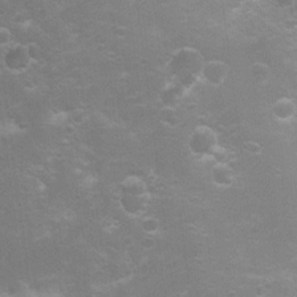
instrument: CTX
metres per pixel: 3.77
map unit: Nhu
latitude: 8.8380
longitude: -22.0822
